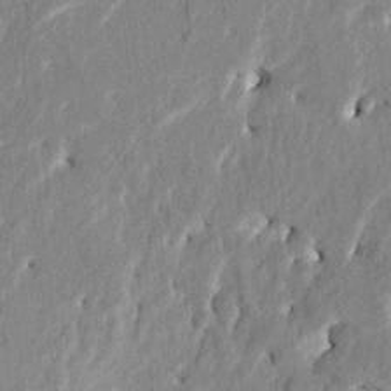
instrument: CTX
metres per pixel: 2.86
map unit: HNhu
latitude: 8.0822
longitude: -5.4615
